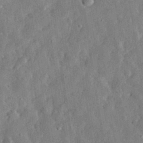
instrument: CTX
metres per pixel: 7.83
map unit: eHh
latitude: 31.1970
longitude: -76.3845
